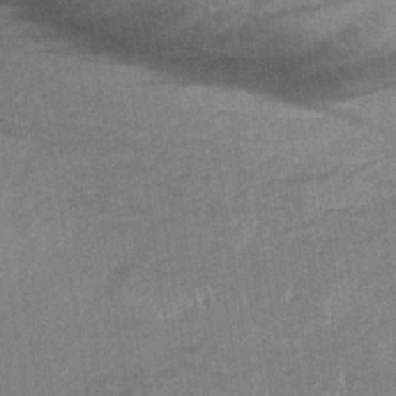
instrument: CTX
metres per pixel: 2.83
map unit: lHb
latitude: -34.7274
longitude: 68.5006
